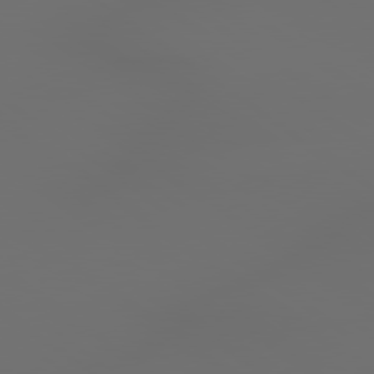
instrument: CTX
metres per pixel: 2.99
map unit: lApd
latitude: 79.3482
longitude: -175.4238
